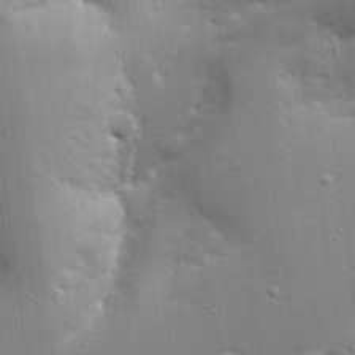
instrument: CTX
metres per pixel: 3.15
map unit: Ave
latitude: 17.8583
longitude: -141.7071
